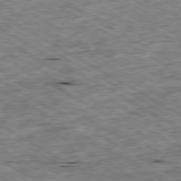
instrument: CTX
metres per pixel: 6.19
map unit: Ap
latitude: -80.0661
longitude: -85.7261
